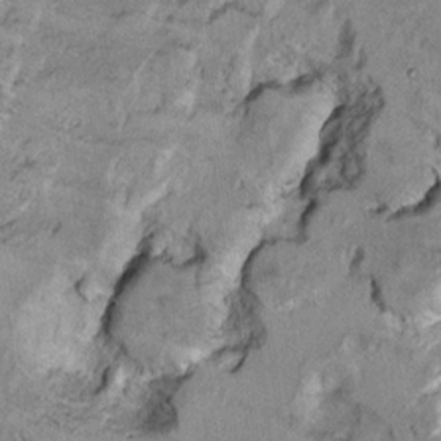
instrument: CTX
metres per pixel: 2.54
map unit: Ht
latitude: 9.1025
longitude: -32.1011
